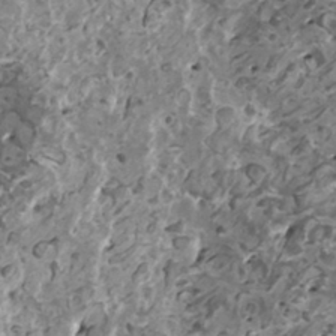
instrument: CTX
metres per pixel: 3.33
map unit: HNhu
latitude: 0.9513
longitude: 6.1228
